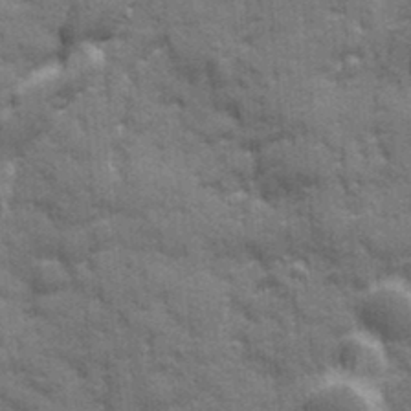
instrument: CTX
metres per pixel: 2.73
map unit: Ave
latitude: 20.1956
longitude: -133.2915
